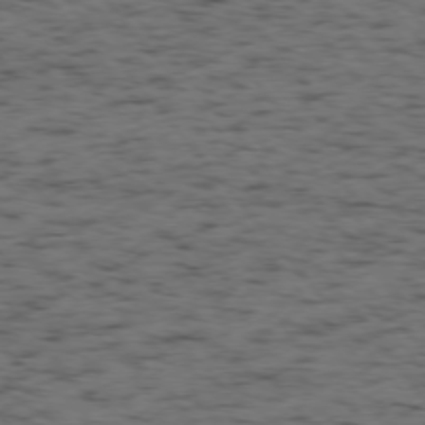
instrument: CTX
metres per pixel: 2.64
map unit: Ap
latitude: -76.0472
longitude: -61.6127
